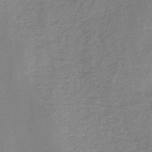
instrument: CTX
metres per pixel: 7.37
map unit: HNb
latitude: -45.1431
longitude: -38.3656
